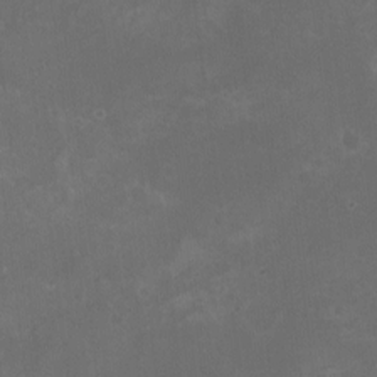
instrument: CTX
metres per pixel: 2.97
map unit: HNhu
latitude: -3.0297
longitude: -3.8394
